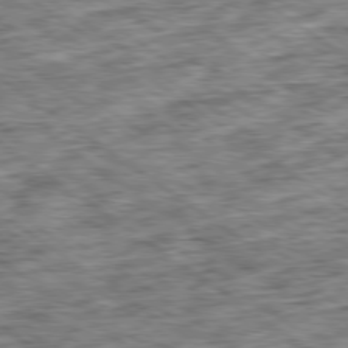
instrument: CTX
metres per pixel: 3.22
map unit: Ap
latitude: -79.5966
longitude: -75.9339
